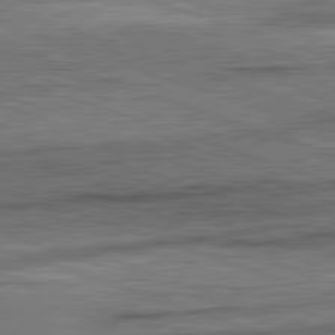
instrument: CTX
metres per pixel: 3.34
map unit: lApd
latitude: 82.3089
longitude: -163.8017
